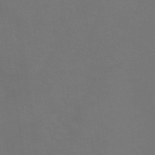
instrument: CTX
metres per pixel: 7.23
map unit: lHb
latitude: -41.3698
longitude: 77.2376
